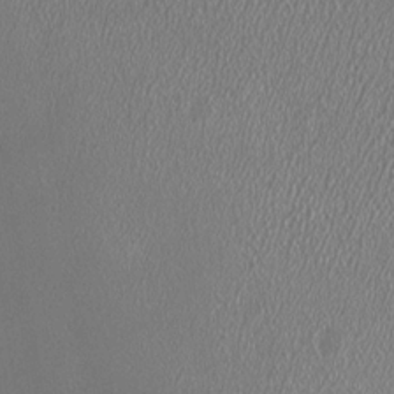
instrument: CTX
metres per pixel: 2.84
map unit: HNhu
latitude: -0.5763
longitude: 0.2173
